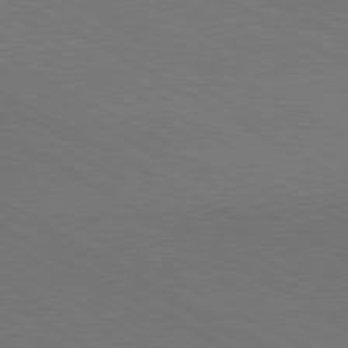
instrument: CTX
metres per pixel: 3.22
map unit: Hpe
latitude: -80.7463
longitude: 17.0865
